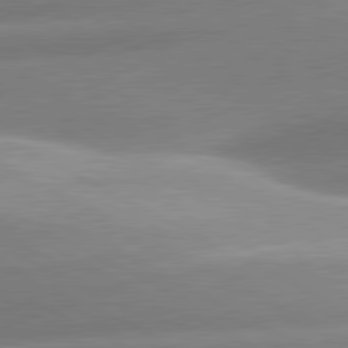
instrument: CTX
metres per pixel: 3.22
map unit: lApd
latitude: 80.8380
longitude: -158.4790
